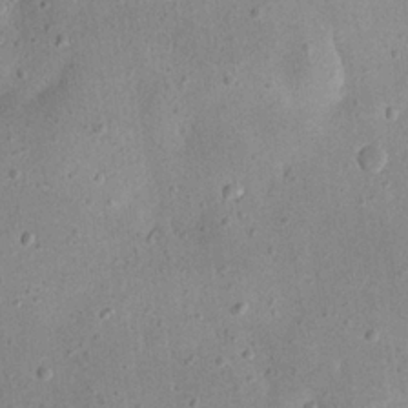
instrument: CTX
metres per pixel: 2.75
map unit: eHh
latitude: 23.2915
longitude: -67.5749
